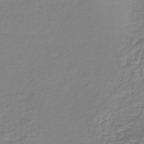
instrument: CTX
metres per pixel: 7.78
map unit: lHb
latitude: -41.3509
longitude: 64.5763
